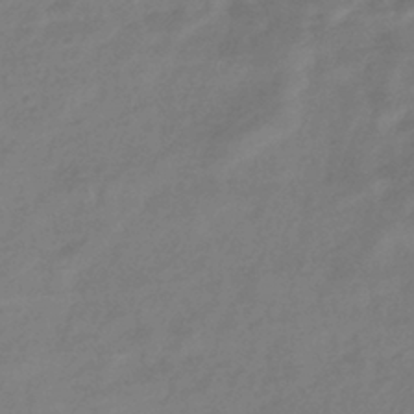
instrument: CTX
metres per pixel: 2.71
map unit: eHb
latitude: -37.7855
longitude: 78.8219
